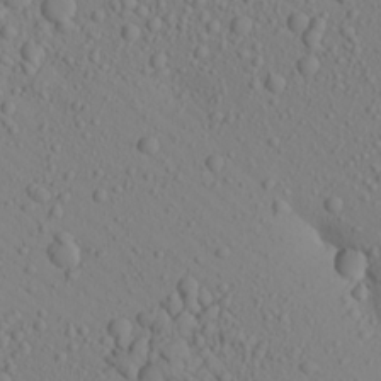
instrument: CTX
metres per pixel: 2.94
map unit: Aa
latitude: 22.9514
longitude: -146.0444
